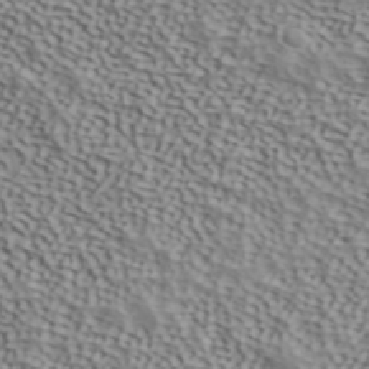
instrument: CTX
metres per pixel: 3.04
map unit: ANa
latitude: 41.9528
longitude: 50.5195
